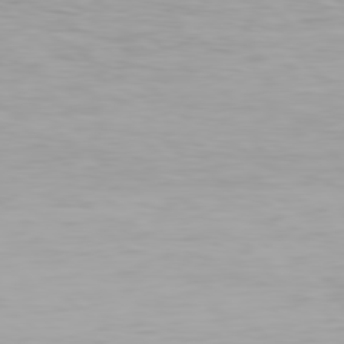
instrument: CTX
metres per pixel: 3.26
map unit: Hpe
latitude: 78.2523
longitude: -136.0255
